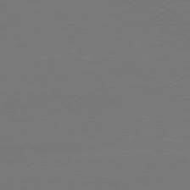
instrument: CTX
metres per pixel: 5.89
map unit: Ap
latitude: -79.4076
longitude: -56.4223
